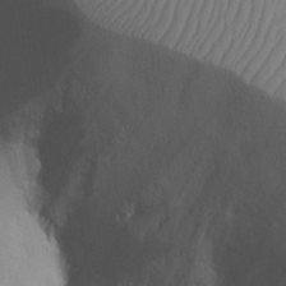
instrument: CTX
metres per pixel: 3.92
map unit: Nhu
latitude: 19.1403
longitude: -73.8017
